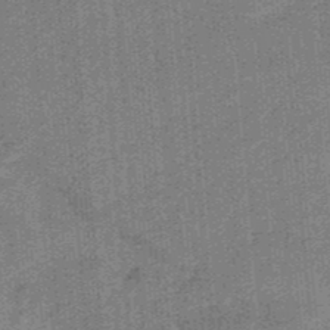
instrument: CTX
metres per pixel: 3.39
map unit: HNb
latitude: -36.4818
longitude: 57.3698
